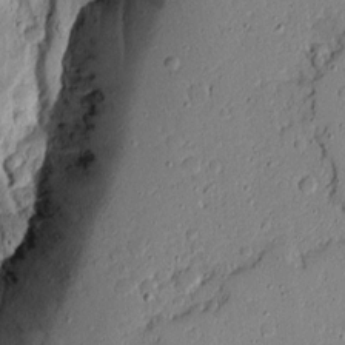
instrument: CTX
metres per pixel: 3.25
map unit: Aa
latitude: 14.1767
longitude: -139.9150
